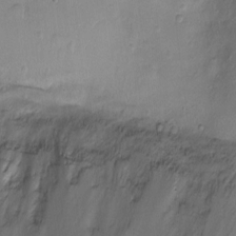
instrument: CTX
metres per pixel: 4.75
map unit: Ht
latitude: -8.5007
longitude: -21.1026
